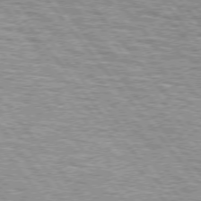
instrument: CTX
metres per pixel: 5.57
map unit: lApd
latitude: 74.9136
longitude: -76.5734
